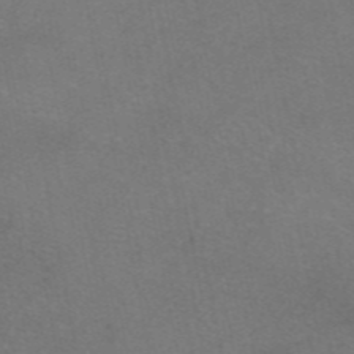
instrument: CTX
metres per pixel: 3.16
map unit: eAb
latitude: 47.0270
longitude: 105.8800
